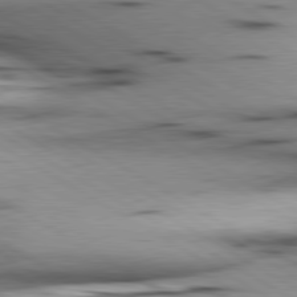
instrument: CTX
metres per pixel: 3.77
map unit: lApd
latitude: 80.3089
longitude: 158.0661
